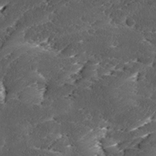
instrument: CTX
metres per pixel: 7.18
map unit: Ave
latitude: 17.1025
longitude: -136.8758
